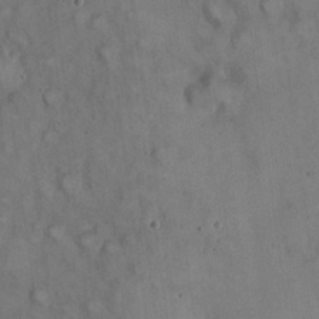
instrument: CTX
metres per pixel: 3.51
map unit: eHh
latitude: 22.6112
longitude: -60.8002
